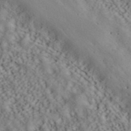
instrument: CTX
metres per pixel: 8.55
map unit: ANa
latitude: 41.7260
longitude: 55.1431
